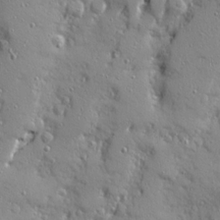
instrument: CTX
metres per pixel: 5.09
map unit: Ave
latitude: 21.8773
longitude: -131.2537
